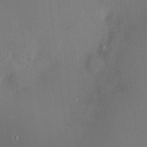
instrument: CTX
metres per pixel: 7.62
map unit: HNhu
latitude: 7.0080
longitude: 3.4076
